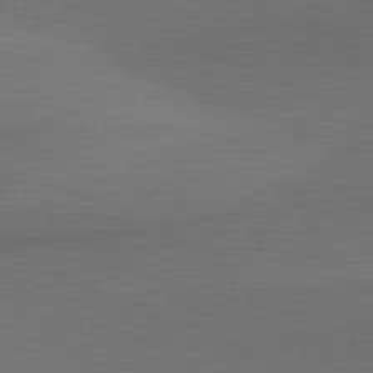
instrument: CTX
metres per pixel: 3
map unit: lApd
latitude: 81.3859
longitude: 137.4832
